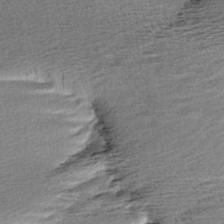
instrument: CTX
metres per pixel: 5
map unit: Aa
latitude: 7.1025
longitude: -137.5560
